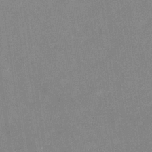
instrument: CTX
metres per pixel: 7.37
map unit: eHb
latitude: -34.9920
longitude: 73.2187
